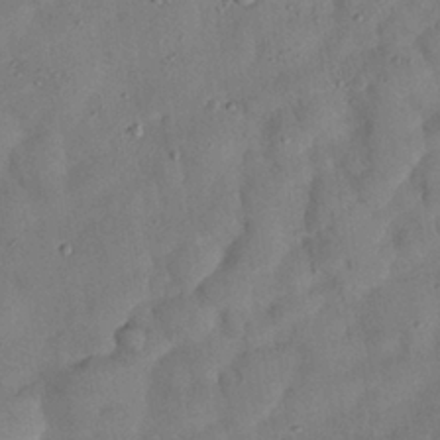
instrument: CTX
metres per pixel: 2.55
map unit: Nhu
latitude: 27.1403
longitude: -72.8002
